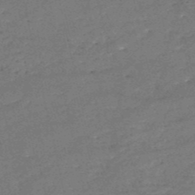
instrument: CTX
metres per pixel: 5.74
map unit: HNb
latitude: -51.0864
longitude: -40.9702
